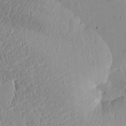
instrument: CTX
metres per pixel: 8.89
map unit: Htu
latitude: -4.5573
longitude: 172.6329
